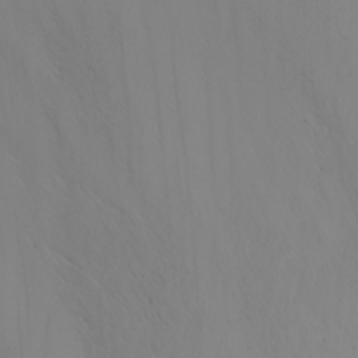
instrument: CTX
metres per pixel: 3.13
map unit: Nhu
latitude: -6.3495
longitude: -85.4238
